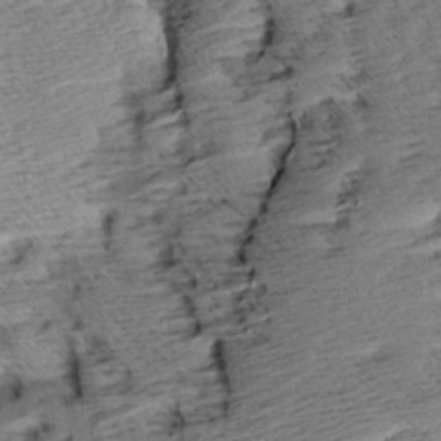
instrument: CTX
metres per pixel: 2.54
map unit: Aa
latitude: 8.0633
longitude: -139.9339
